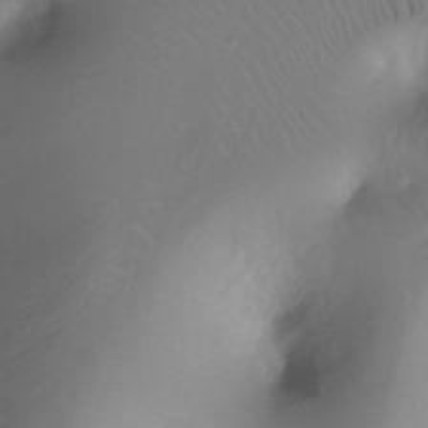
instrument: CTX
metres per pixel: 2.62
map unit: Ht
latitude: -12.2362
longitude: -45.0269
